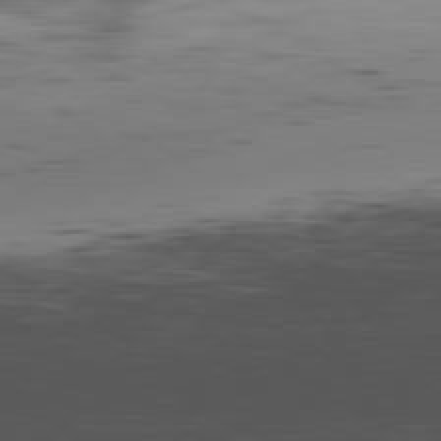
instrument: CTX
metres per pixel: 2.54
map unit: Hpe
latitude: -80.5196
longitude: 17.9556
